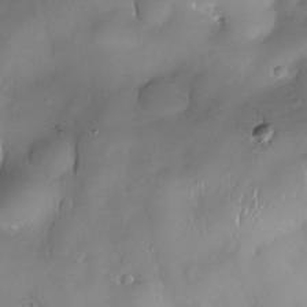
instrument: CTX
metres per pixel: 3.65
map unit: Nhe
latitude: -30.8597
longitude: -140.2900
